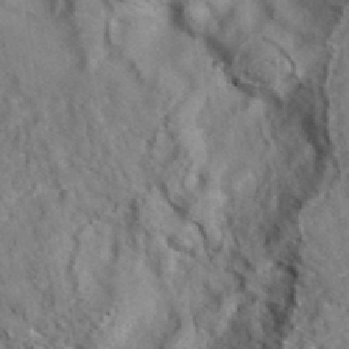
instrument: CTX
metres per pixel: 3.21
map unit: eAb
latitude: 34.7624
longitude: 110.3684
